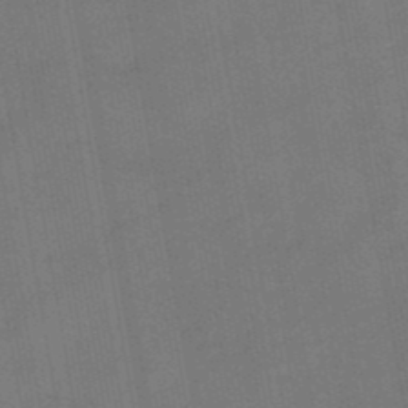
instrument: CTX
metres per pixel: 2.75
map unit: eHb
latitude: -39.6722
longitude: 82.6707
